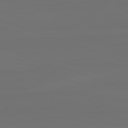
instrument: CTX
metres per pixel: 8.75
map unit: lApd
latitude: 82.4790
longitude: 144.6519
